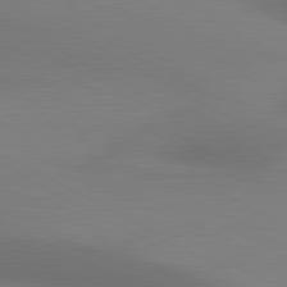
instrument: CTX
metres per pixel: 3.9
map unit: lApd
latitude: 80.6490
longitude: 129.9178
